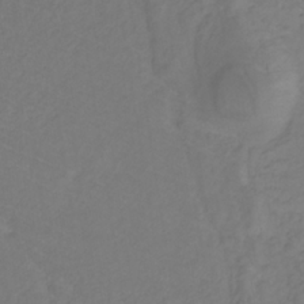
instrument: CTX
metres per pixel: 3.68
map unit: lHb
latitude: -30.8030
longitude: 65.6533
